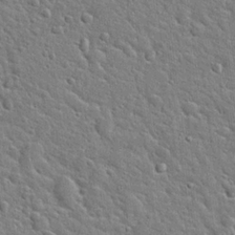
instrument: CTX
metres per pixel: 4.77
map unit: Hto
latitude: 21.6316
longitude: -50.9513
